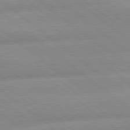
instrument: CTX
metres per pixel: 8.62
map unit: lApd
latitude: 80.0633
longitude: -160.6301
